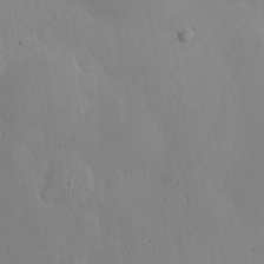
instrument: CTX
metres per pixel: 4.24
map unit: eHh
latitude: 25.2725
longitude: -72.1578
